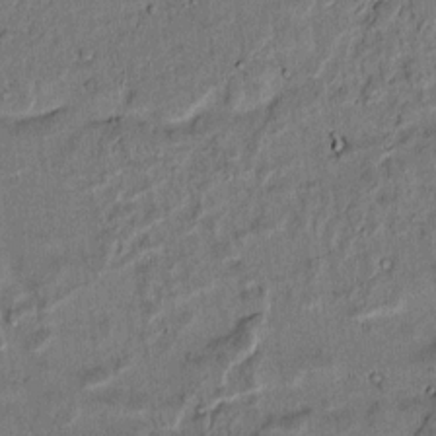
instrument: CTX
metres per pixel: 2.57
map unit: lAvf
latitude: 4.7624
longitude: 168.9541
